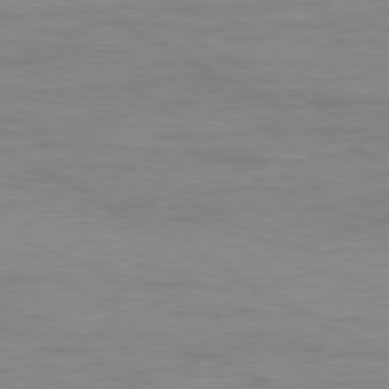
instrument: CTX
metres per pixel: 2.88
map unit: Ap
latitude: -80.4440
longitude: -51.7071
